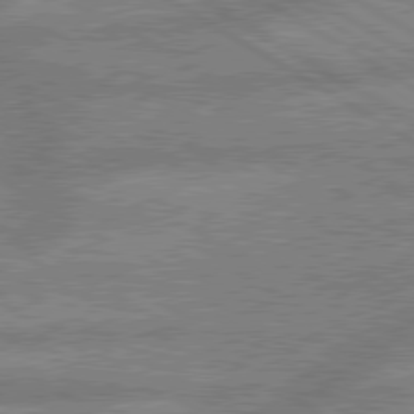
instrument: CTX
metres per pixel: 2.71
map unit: lApd
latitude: 79.6127
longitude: -166.1200
